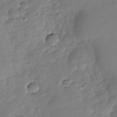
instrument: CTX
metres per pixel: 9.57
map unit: Nhu
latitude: -29.3510
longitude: -61.6127
